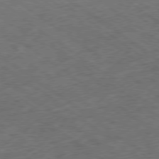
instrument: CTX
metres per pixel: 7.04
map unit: Ap
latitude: -79.3509
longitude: -52.4034
